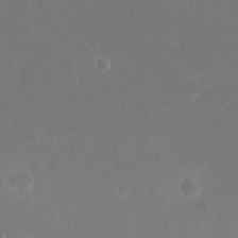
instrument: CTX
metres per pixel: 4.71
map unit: eHh
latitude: 20.8191
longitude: -70.8380
